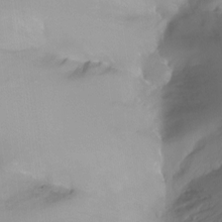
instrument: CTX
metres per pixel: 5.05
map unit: Nhu
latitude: -12.0094
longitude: -63.8206
